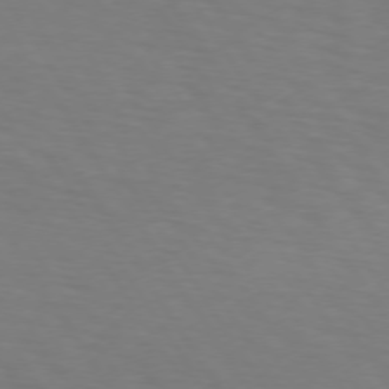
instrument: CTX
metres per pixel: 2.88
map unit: lApd
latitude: 73.0837
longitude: -75.4993
